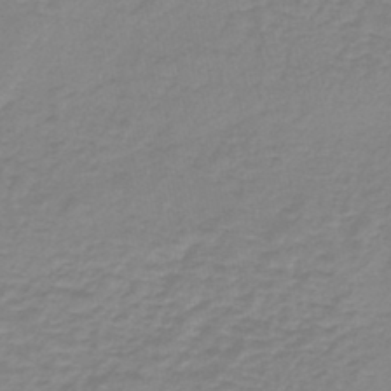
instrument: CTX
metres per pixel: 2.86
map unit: lHb
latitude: -41.8233
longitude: 63.5399
